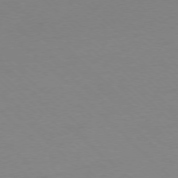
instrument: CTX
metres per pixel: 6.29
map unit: Ap
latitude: -77.4076
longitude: -70.4412
